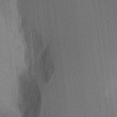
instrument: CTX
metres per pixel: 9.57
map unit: Aa
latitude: 23.9906
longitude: -135.8772
